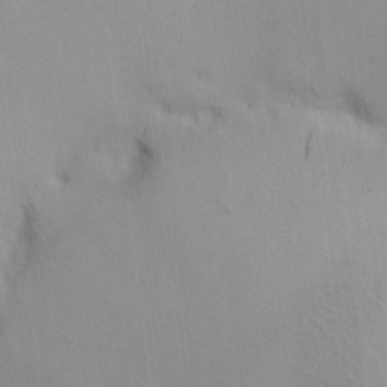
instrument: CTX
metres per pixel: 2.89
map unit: eHh
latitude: -0.1606
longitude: 17.7478
